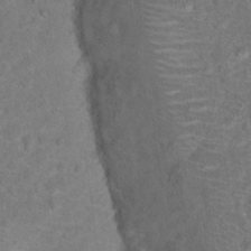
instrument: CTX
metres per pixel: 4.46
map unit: Hto
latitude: 17.5938
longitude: -41.0080
